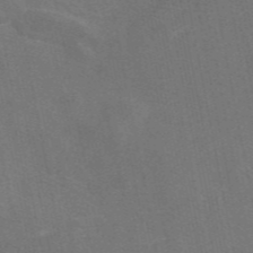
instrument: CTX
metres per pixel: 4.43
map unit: eAb
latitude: 47.1026
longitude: 116.2550
